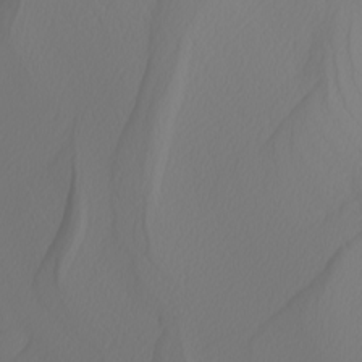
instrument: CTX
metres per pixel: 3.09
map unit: Nhu
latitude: -5.6533
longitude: -93.3103
